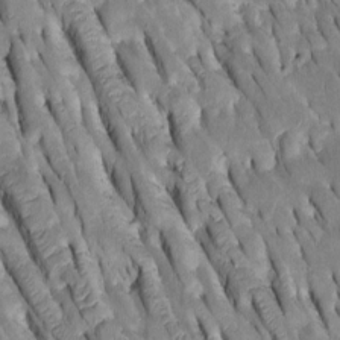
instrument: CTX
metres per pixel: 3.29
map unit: Htu
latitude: -2.1227
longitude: 149.6722
